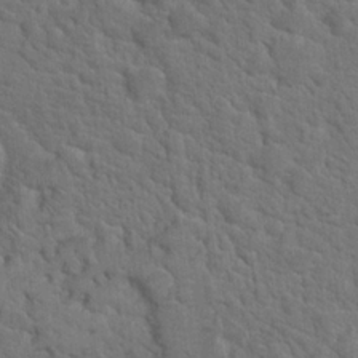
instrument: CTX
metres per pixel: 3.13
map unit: Hto
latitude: 18.9702
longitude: -34.9891
